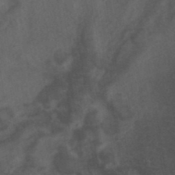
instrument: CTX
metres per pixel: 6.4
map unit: ANa
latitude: 39.5560
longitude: 29.1620
